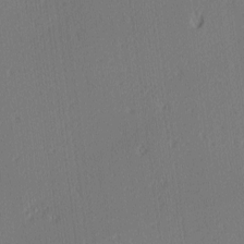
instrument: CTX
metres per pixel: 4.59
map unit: Ave
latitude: 2.8191
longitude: -115.1214
